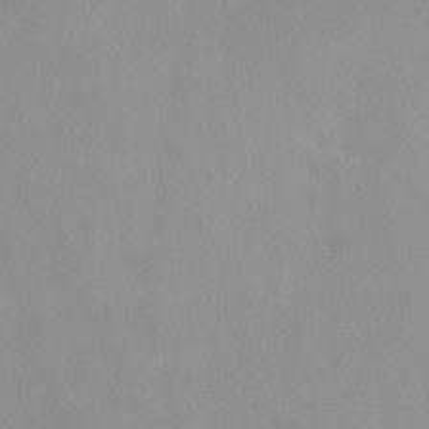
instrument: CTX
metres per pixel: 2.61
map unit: HNhu
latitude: -1.0109
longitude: -4.4790
